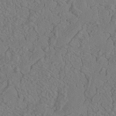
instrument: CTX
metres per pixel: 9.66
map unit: HNhu
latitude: -41.9556
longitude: 101.4076
